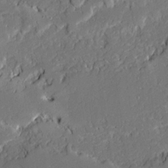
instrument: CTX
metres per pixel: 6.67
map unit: Ave
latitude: 20.4223
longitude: -128.4601
